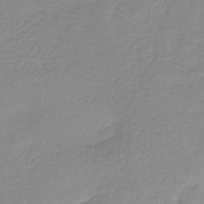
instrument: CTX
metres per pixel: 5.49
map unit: lHb
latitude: -36.5951
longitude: 61.6155
